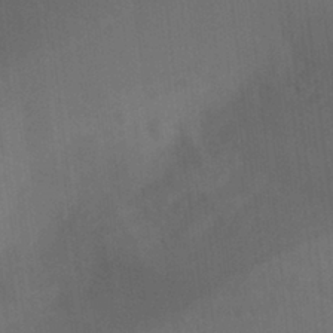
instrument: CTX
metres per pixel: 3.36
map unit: Ht
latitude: -4.1794
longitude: -27.5182
